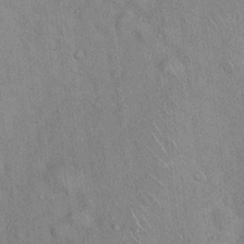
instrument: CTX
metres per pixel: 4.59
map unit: Hto
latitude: 18.2144
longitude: -52.7624
